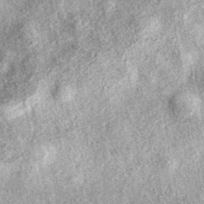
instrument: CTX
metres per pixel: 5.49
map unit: eAb
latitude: 38.6301
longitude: 106.5385
